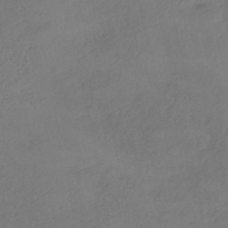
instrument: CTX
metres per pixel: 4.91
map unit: eHh
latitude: -42.7652
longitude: 122.7463
